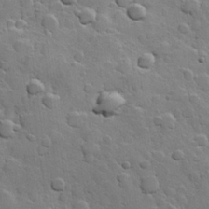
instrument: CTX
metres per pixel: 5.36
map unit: Hve
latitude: 23.8772
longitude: 148.9353
